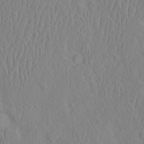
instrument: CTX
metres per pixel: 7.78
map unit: eHh
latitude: -2.3306
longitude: 19.0864
